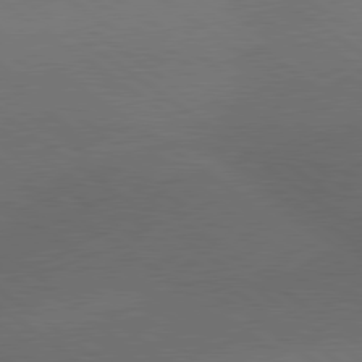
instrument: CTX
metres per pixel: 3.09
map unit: lApd
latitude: 79.5371
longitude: -177.1970
